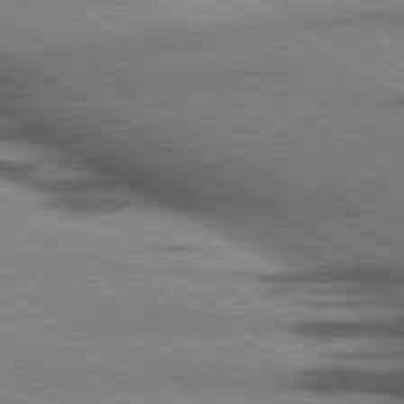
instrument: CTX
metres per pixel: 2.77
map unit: lApd
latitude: 79.8206
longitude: 167.3887
